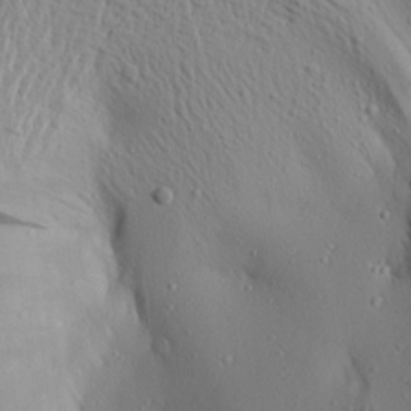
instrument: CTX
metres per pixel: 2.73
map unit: Aa
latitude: 19.1214
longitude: -147.8962
